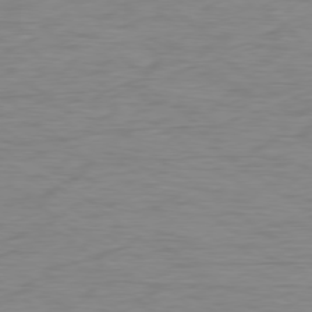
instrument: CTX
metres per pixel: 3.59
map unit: Ap
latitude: -78.2928
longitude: -74.9892
